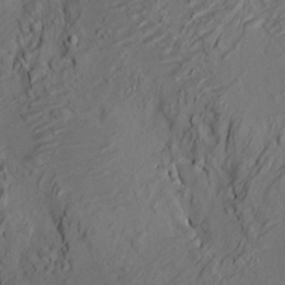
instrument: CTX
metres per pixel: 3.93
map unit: HNhu
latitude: 10.2901
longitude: 23.7100
